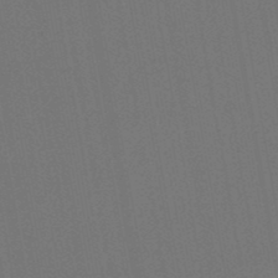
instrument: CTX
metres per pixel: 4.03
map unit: lHb
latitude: -47.3698
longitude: 73.1620
